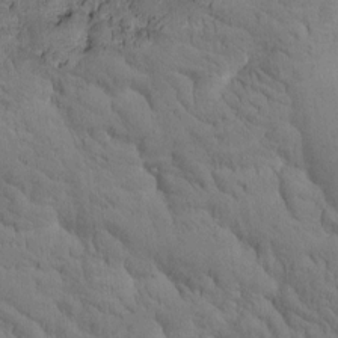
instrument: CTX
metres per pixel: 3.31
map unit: Htu
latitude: -3.0297
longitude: 172.4629
